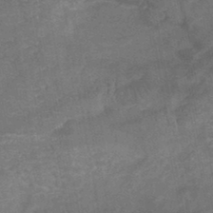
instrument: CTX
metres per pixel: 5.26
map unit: HNb
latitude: -44.8408
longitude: -37.4993
